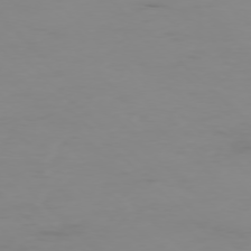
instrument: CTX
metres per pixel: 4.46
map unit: Ap
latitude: -77.5588
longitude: -82.0444
